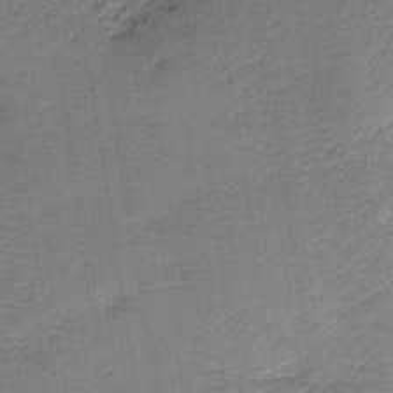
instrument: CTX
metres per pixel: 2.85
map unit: HNb
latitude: -39.8800
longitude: 50.4062
